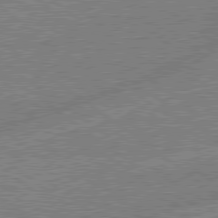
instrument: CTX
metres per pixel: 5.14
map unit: lApd
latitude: 79.2348
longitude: -144.4412
